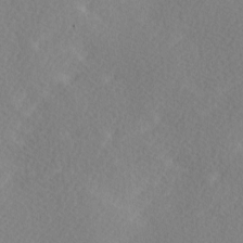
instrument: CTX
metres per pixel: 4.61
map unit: Ave
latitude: -0.0283
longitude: -114.4601
